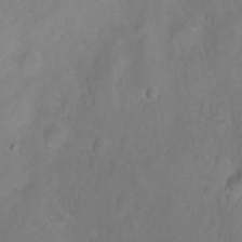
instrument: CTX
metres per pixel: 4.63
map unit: Nhu
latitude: 23.5560
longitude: -62.7624
